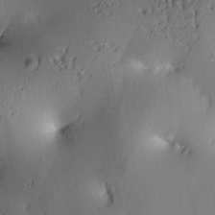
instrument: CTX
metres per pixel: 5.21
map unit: lAa
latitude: 4.2522
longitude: -116.6113
